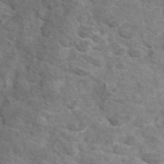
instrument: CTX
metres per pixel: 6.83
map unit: eAb
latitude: 46.8947
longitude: 101.8800
